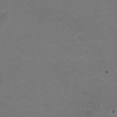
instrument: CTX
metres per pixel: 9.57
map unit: HNhu
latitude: -2.3684
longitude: -2.6301
